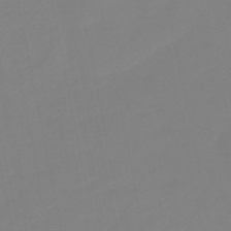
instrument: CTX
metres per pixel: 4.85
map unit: eHb
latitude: -49.2187
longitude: 85.5966
